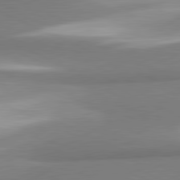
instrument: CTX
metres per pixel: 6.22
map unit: lApd
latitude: 81.5371
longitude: 166.7841
